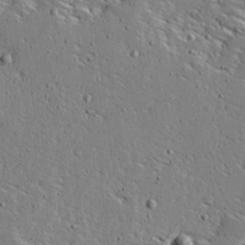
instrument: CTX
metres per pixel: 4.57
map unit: Ave
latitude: 13.7450
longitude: -138.3467
